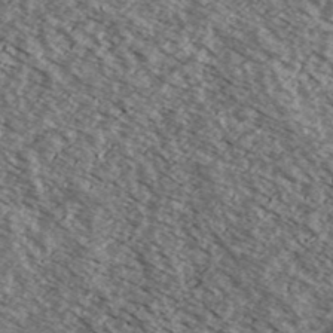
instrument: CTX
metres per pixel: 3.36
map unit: Ave
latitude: 38.5546
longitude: -110.4790
